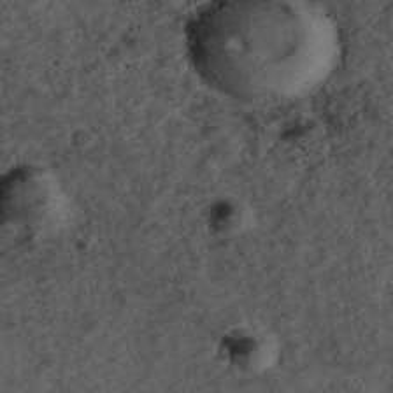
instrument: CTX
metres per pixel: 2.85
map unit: ANa
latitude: 39.6316
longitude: 18.4062
